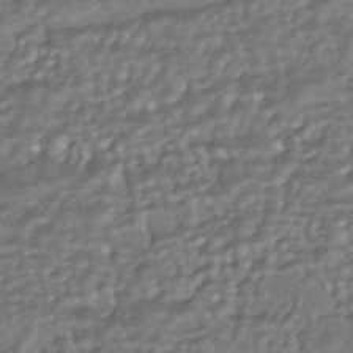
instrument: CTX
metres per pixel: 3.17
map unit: HNhu
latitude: -43.8611
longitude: 95.8989
